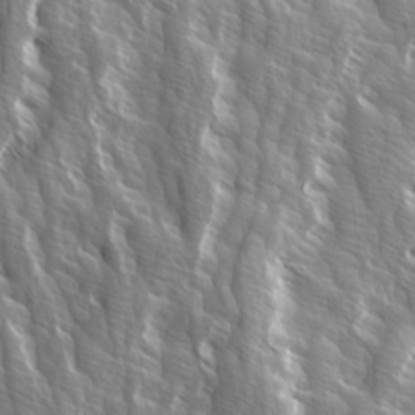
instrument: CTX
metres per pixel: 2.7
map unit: Ave
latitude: 14.7058
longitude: -133.1781
